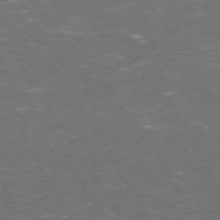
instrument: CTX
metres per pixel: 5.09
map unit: Hpe
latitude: 73.3860
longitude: -124.6868
